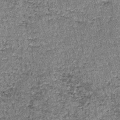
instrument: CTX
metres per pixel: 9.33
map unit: lHb
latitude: -38.5951
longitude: 66.8975
